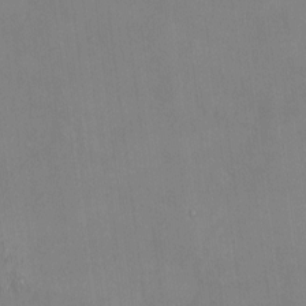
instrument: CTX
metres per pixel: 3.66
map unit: HNhu
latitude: 4.4412
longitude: 7.7288
